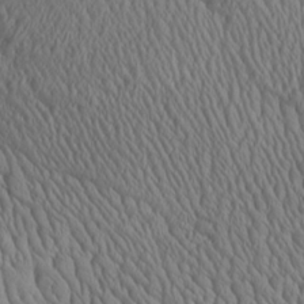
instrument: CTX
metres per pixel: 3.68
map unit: Aa
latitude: 25.5749
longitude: -135.7449
